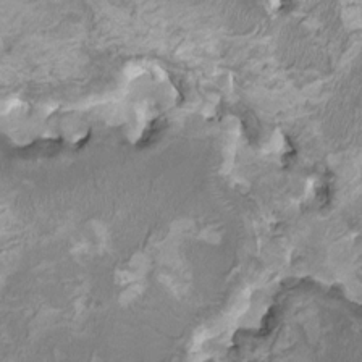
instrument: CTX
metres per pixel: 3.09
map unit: HNhu
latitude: 1.9528
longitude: -2.9891
